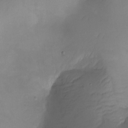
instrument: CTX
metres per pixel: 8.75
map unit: Nhu
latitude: -12.5574
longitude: -50.5356
